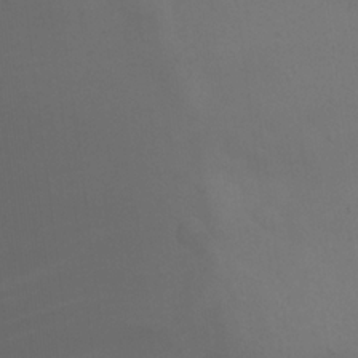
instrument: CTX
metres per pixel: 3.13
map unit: eHh
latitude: 22.2900
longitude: -65.2159
